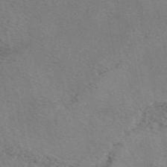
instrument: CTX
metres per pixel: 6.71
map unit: eAb
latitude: 50.4790
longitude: 109.7855
